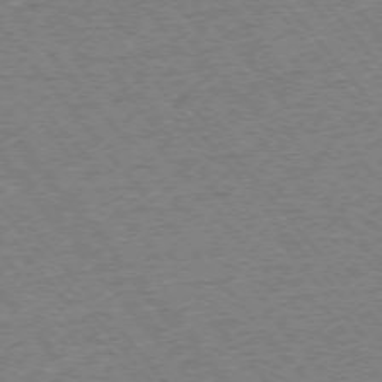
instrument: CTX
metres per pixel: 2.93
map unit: Ap
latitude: -75.4266
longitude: -86.6490
